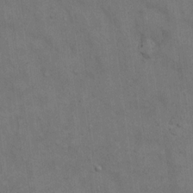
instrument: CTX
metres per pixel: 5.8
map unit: Hto
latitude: 15.1781
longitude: -61.4615
